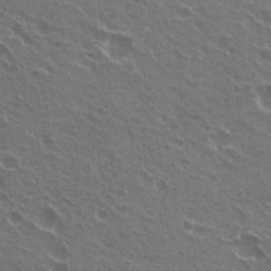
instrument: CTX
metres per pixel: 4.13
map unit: Hto
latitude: 22.4412
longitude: -31.8584
